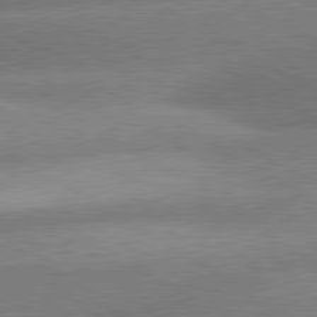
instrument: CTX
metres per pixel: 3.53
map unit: lApd
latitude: 80.5168
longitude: -162.1578
